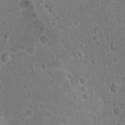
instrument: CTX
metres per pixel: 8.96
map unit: Nhu
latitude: 17.8394
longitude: -32.6679
